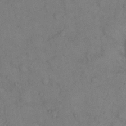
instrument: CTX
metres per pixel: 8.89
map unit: eHh
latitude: 12.8758
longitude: -63.0648
